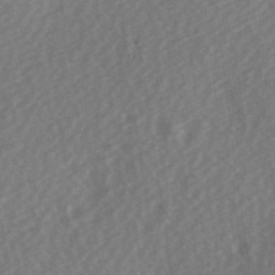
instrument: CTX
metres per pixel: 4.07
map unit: Hve
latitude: 1.8583
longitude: -123.8961
